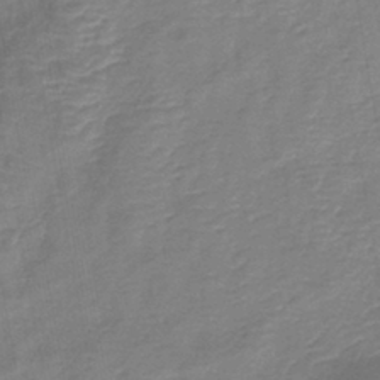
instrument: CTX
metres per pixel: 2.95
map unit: lHb
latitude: -40.4629
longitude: 76.8786
